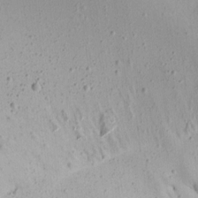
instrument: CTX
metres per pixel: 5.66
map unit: Aa
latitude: 13.3104
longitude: -143.4616
